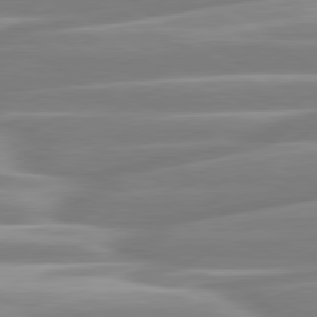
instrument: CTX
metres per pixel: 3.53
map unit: lApd
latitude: 80.4601
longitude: -128.5923
